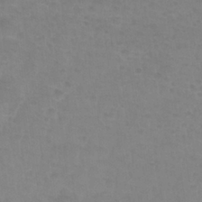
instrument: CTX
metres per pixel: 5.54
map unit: Nhu
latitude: 27.6694
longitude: -54.4790
